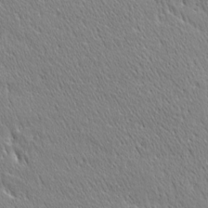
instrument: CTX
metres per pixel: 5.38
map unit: Ave
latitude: 20.9703
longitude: -137.1215
